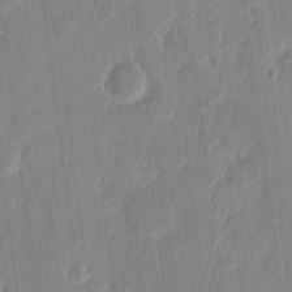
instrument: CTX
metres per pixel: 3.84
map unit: eHh
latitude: 13.3860
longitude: -69.2159
